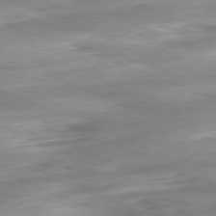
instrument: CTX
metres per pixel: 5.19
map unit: Ap
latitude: -81.7478
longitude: -80.7813
